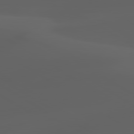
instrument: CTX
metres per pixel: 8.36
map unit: lApd
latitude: 80.1011
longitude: -92.8758
